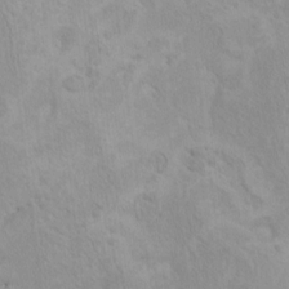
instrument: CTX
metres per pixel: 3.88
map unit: HNhu
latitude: 4.4034
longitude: 4.6140
